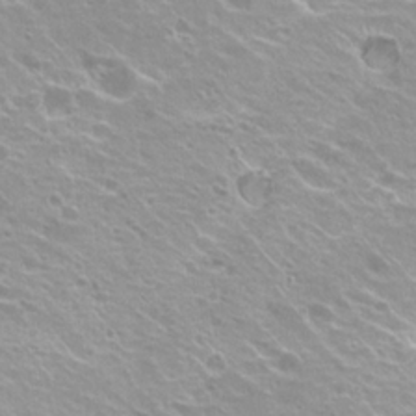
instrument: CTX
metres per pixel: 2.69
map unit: Hto
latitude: 20.1578
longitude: -33.6316
